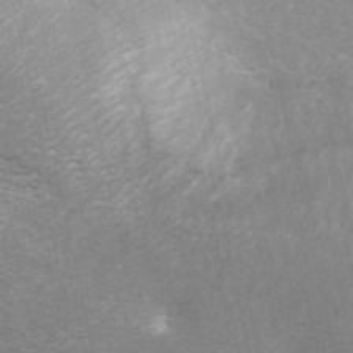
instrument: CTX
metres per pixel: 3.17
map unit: ANa
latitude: 42.2712
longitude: 14.9542
